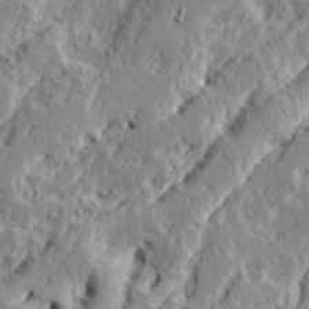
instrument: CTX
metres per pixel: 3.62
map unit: Ave
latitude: 15.8773
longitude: -138.1578
